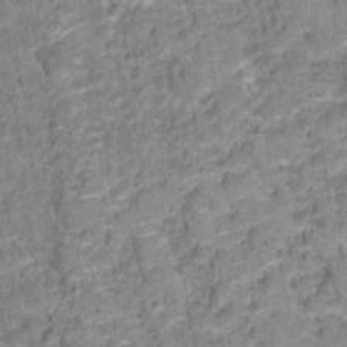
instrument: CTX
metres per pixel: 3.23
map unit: Hto
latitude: 17.2348
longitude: -36.6680
